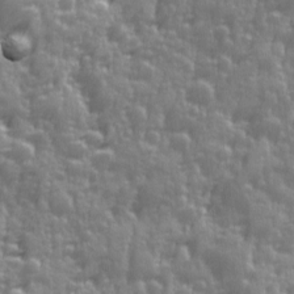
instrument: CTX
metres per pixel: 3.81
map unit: Ave
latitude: 12.6113
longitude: -103.7827
